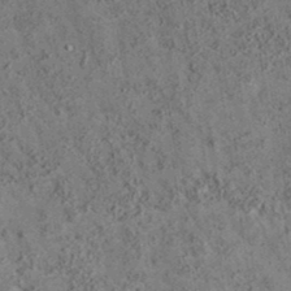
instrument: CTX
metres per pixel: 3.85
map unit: eAb
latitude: 35.4993
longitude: 115.6344
